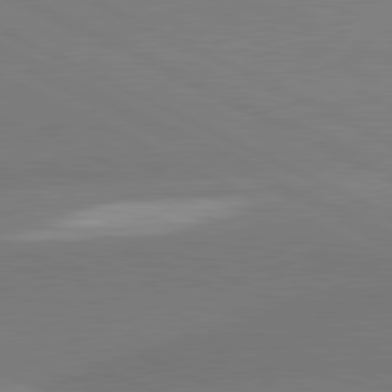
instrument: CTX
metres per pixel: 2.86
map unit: lApd
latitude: 81.3671
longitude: -153.8773
